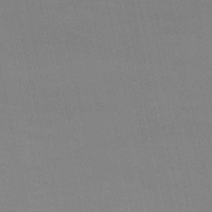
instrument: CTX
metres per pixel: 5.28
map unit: lHb
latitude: -45.6155
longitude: 58.4817
